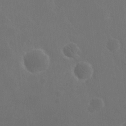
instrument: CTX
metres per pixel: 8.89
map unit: eHh
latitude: 19.2537
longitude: -66.3656
